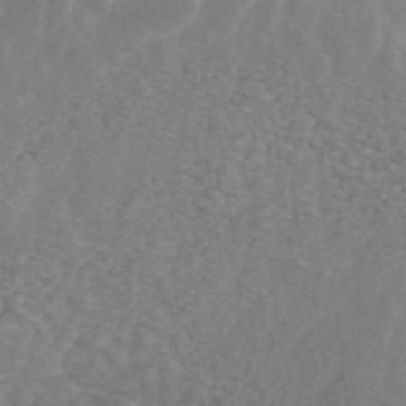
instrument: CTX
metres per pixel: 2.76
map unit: ANa
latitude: 43.3671
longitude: 26.4062
